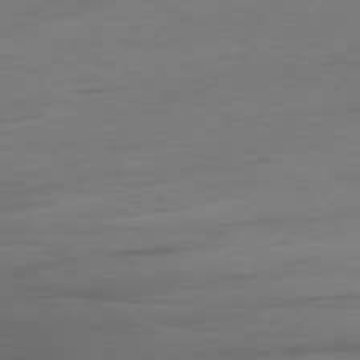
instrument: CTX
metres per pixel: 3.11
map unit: Ap
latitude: -80.5763
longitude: -82.8191
